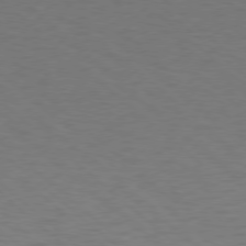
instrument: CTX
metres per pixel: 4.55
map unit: Ap
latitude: -78.4629
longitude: -68.2523
